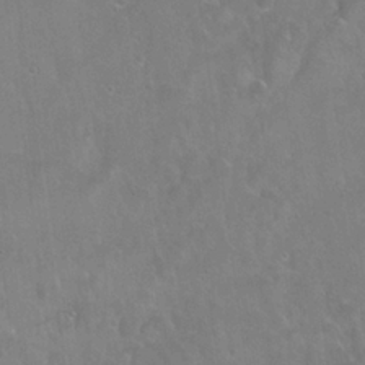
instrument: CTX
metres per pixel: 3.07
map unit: Hto
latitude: 22.3089
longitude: -51.7449
